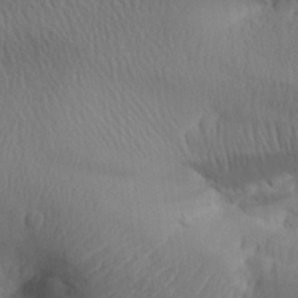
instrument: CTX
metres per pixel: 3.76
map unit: Aa
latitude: 32.5735
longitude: -141.0647
